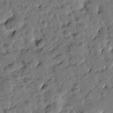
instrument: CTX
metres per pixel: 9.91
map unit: Htu
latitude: 0.3845
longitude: -179.9339
